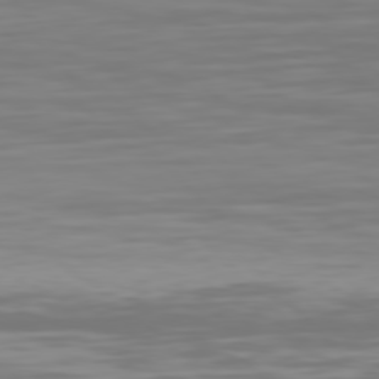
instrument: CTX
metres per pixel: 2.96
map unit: Hpe
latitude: 77.5749
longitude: -170.7624
